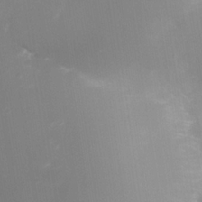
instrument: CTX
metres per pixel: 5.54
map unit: Nhe
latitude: -34.3117
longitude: -144.8380
